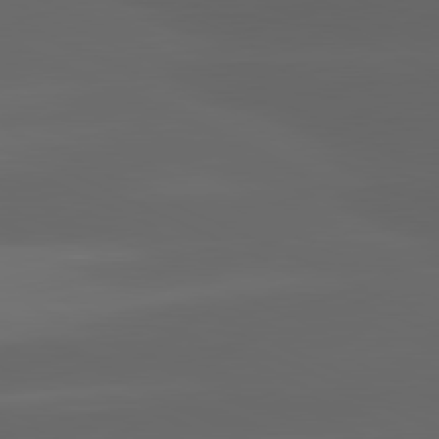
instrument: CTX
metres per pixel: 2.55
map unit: lApd
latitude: 81.2726
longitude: -146.3846
